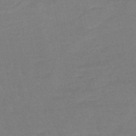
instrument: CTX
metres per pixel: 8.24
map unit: eHb
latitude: -48.8786
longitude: 86.4629
